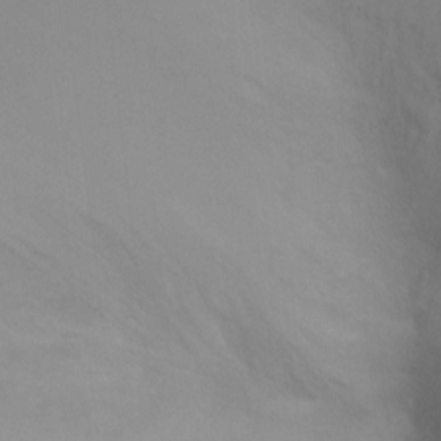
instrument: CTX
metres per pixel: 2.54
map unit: Ht
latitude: -5.1998
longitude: -27.8583
